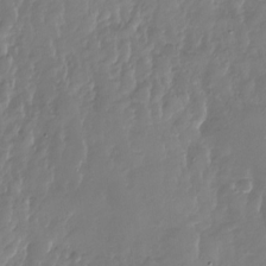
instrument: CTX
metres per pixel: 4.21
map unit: Nhu
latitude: -28.1228
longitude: -60.5168
